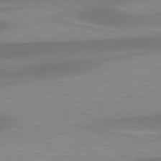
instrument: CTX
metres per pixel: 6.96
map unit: lApd
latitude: 79.5560
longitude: -92.6301
